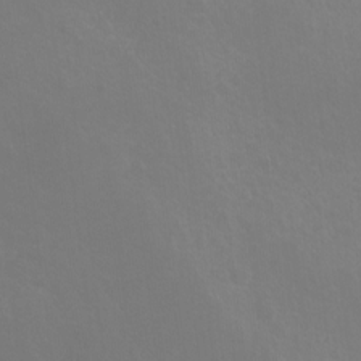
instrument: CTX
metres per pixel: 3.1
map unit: Ht
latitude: -5.3320
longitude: -35.1025
